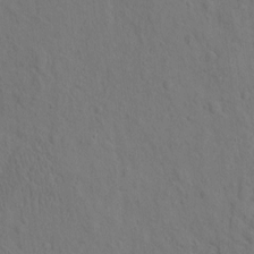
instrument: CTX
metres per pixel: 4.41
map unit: eHh
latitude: -2.1983
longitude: 18.8219
